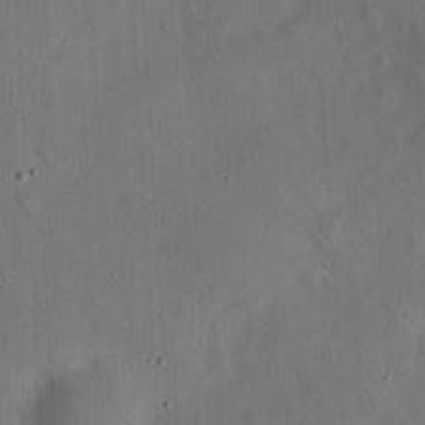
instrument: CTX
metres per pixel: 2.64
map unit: eHh
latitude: 5.1214
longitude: -68.9136
